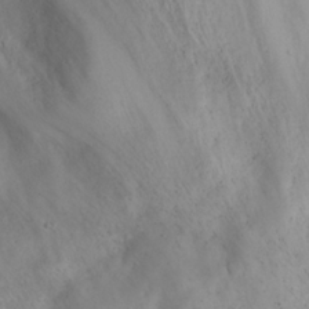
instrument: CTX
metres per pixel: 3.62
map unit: eHh
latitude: 25.3859
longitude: -63.6505
